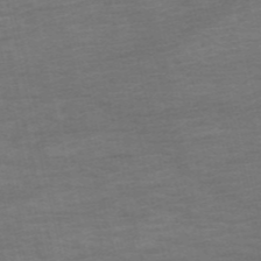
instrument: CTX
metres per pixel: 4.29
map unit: HNb
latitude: -54.2551
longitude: -44.6679
